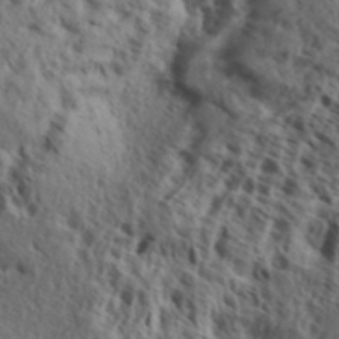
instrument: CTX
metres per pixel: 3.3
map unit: Aa
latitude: 31.8206
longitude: -136.4979
